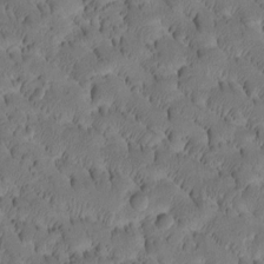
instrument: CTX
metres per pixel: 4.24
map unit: Htu
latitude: -3.3131
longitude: 172.0850
